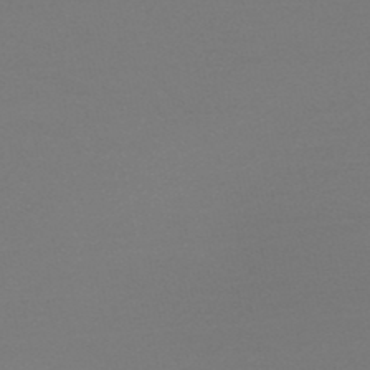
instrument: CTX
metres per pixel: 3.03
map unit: HNb
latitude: -49.9178
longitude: -43.1781
